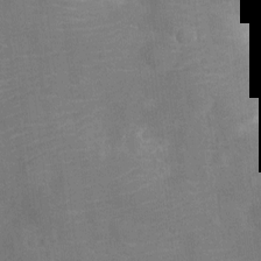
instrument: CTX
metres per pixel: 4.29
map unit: Ht
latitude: -12.0094
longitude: -25.2159
